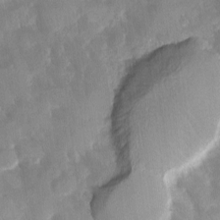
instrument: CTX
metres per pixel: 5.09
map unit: Ave
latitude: -11.4643
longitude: -119.5182
